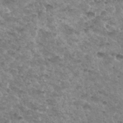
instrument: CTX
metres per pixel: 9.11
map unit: Hto
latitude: 33.8772
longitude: -48.8569
